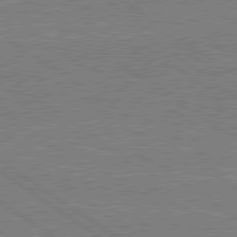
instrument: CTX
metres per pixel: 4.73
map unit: lApd
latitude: 79.6316
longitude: 166.4251
